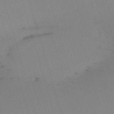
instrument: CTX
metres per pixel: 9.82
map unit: eHh
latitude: -61.4832
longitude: 51.0675
